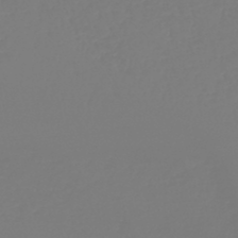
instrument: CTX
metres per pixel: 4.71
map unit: lHb
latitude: -44.6330
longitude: 54.4251
